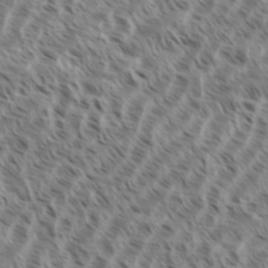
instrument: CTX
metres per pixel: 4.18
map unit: eHh
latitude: 35.4426
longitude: -138.6113
